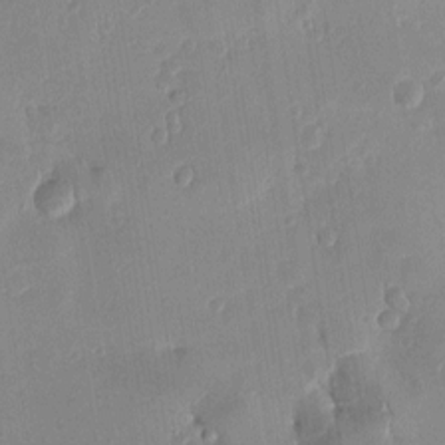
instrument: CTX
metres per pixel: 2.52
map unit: Htu
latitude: 1.6127
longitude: -178.0444
